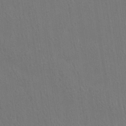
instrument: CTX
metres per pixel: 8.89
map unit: lHvf
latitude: 22.4790
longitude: 142.2550
